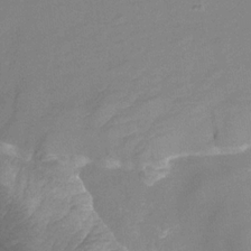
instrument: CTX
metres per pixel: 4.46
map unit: HNhu
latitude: -28.0094
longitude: 74.2551
